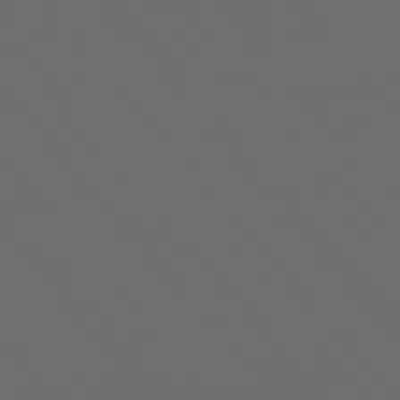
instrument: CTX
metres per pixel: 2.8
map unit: Ap
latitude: -76.1606
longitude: -63.8962
